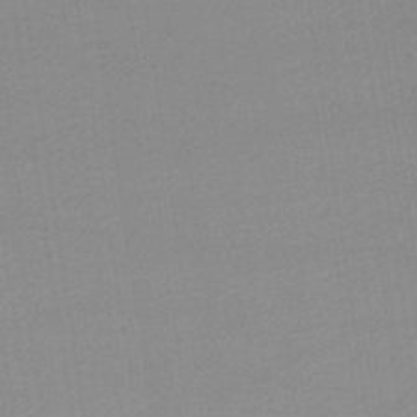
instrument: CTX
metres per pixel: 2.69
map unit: lHb
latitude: -47.8800
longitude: 67.3510
